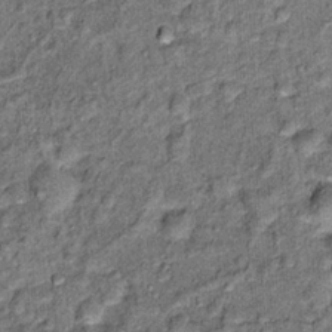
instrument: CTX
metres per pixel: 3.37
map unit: Hto
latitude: 14.8002
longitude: -34.8758
